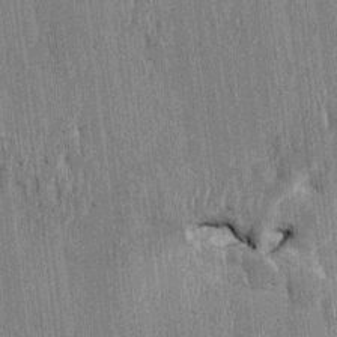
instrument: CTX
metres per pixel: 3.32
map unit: HNhu
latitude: 1.8583
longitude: -5.5938
